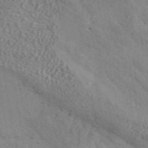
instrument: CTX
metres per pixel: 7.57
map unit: ANa
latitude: 45.6505
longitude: 36.7652
